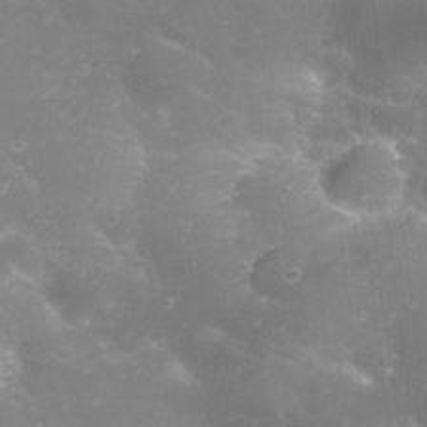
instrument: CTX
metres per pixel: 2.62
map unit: eHh
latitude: 24.5923
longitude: -63.3482
